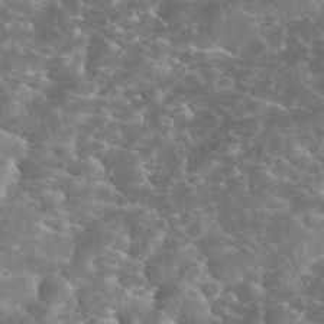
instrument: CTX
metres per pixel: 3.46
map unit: eHh
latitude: 34.9891
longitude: -65.1781
